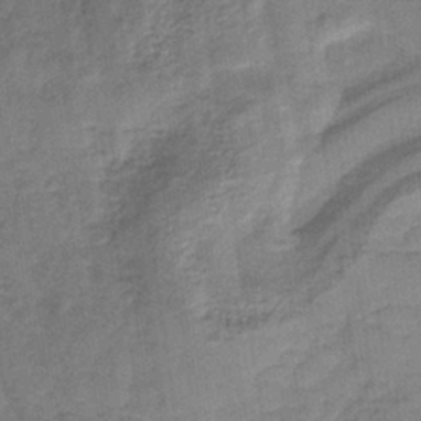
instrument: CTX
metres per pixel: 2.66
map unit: HNb
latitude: -35.7289
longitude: 57.3132
